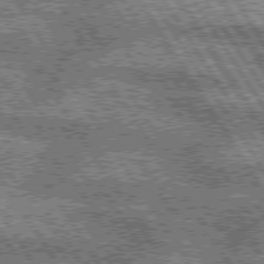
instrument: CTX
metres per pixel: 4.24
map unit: lApd
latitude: 75.2726
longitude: -58.9892
